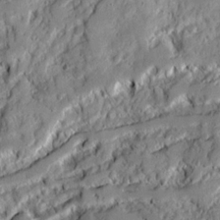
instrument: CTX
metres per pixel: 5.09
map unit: Ave
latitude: 20.6113
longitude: -129.6694
